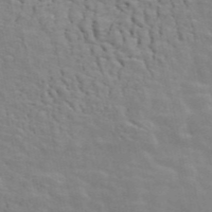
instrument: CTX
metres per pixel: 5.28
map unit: ANa
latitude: 47.3860
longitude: -82.9324
